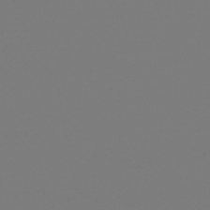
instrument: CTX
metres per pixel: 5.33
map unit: lHb
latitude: -47.6155
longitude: 69.3887
